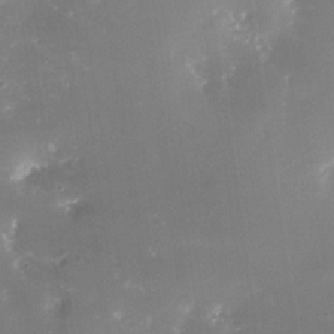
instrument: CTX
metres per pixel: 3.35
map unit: Nhe
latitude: -32.5385
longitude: -116.5168
